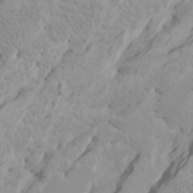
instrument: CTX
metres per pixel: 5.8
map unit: Htu
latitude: -6.6518
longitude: -70.8569
